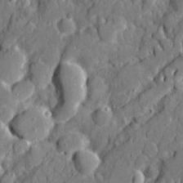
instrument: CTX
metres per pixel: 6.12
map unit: Ave
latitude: 20.8569
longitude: -128.7057
